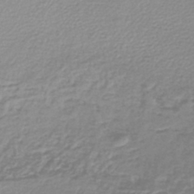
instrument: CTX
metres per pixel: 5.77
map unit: lHb
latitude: -44.4629
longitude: 62.0850
